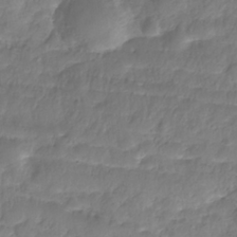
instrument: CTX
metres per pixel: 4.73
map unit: Nhe
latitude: -36.1227
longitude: -178.8380
